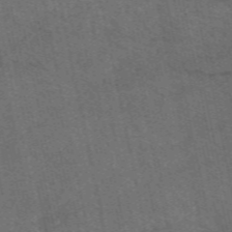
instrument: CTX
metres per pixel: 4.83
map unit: eAb
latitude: 51.3292
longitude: 111.8800
